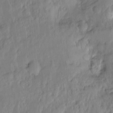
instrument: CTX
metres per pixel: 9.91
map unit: Hto
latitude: -14.5007
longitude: -41.8583
